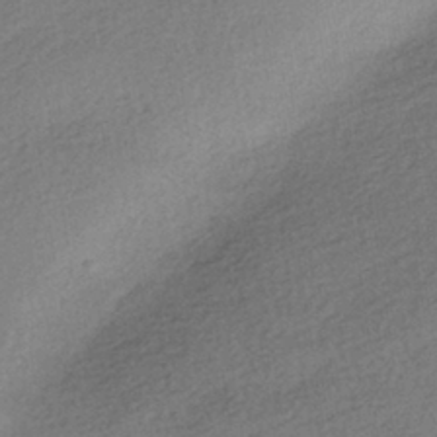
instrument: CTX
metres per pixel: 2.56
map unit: HNhu
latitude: -41.2187
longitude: 96.1606
